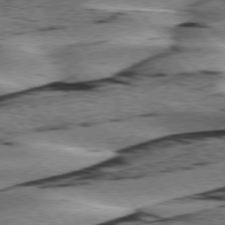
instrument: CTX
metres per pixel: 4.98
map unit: lApd
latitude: 76.3845
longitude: -78.7058
